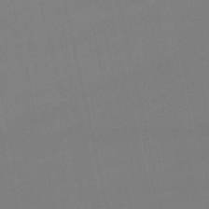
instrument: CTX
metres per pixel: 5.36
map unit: lHb
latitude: -47.1809
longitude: 66.7652
